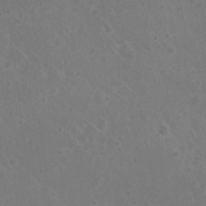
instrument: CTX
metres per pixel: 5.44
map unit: Nhu
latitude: 2.1955
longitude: -14.7813
